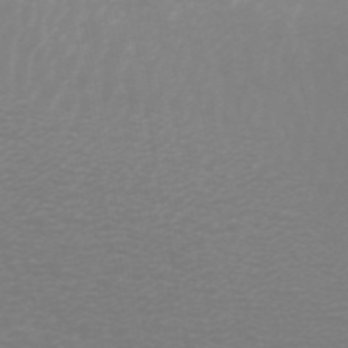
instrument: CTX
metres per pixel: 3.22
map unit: ANa
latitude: 44.5357
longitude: 29.3888
